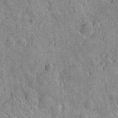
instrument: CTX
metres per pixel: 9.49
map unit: Nhu
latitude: -12.9920
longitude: -23.9150
